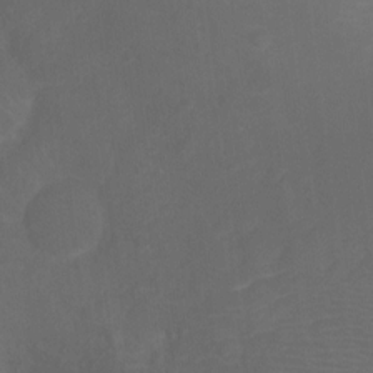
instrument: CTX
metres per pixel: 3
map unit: Ht
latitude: -9.6911
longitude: -35.3292
